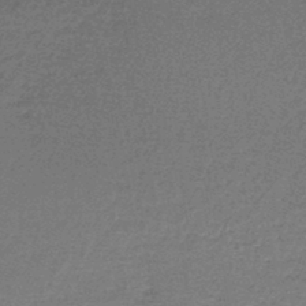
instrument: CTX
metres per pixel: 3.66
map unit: lHb
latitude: -45.3132
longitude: 57.8233
